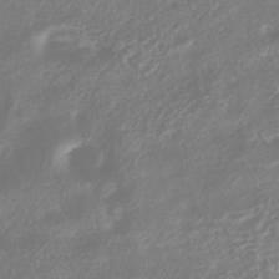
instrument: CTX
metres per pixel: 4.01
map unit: HNhu
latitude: -42.1794
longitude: 92.2739
